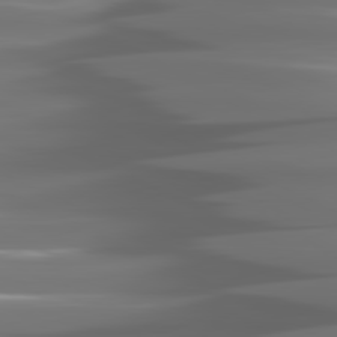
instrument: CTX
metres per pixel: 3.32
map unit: lApd
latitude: 81.1781
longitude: -141.4237
